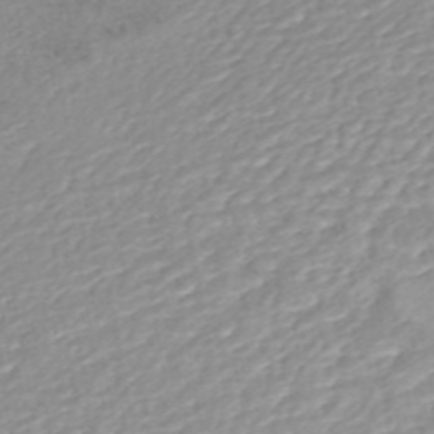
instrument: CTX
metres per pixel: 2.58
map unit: HNhu
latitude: -48.5952
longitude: 30.8219
